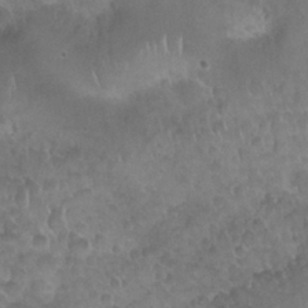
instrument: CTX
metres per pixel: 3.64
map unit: Nhu
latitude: 26.5357
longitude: -53.8584
